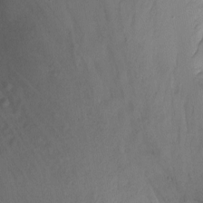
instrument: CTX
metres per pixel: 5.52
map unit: Hto
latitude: -13.3321
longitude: -42.8947
